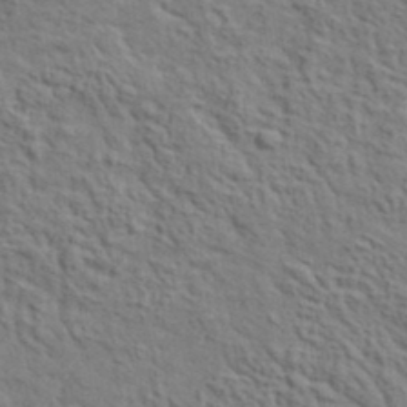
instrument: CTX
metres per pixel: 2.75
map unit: lHvf
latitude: 35.8772
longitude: -85.8017
